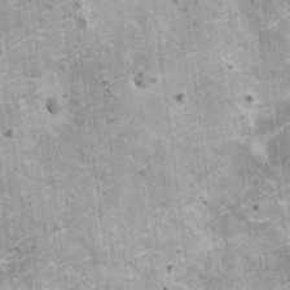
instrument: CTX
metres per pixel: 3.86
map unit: HNhu
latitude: 3.6694
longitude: 4.1416
